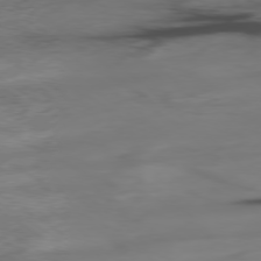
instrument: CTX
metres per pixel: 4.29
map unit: Hpe
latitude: -78.7463
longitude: -20.6680
